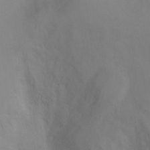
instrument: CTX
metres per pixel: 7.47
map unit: Ht
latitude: -0.4440
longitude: -18.5356
